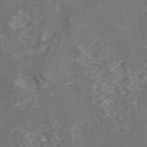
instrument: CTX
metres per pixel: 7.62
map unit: eAb
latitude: 46.3279
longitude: 107.3132
